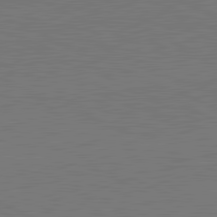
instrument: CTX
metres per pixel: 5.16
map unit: lApd
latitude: 81.7261
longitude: 149.7100
